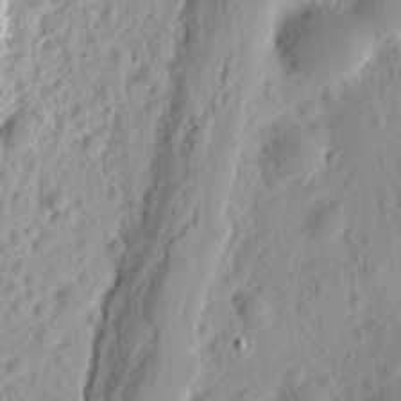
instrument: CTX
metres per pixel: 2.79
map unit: eHh
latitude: 9.1970
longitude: -74.4979
